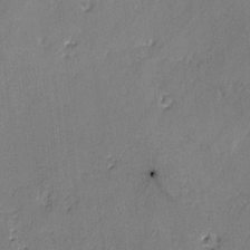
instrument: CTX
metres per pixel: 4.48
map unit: lAvf
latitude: -2.7274
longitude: -107.4993
